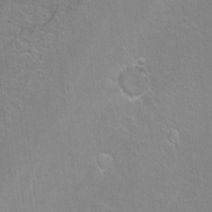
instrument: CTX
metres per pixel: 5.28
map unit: Ht
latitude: -6.9352
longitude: -36.6491
